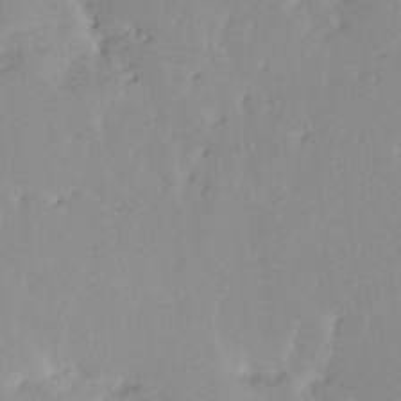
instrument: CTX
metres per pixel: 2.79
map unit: HNhu
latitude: 3.8583
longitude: 4.0472
